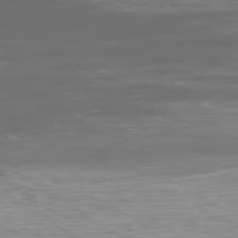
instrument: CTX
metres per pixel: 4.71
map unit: Ap
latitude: -79.3698
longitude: -74.4412
